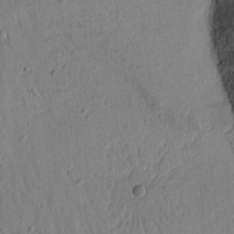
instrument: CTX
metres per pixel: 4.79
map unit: Htu
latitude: 2.3089
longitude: 179.6344
